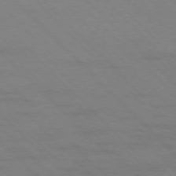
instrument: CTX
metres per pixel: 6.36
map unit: Ap
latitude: -77.1998
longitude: -69.2537
